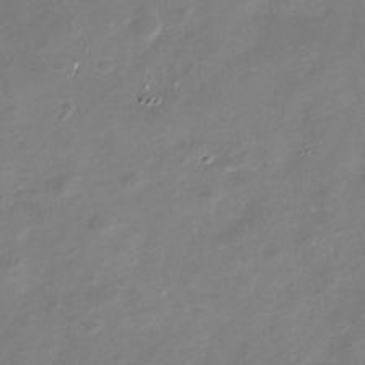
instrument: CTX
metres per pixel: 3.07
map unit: Nhu
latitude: -29.6344
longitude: -77.4426
